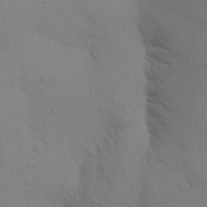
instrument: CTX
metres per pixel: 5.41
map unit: Aa
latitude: 24.2900
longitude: -148.6302
